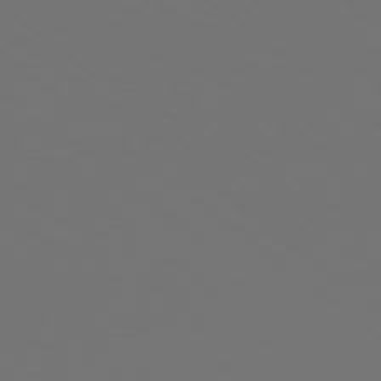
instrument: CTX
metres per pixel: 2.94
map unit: Hpe
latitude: 78.1767
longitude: -175.1403
